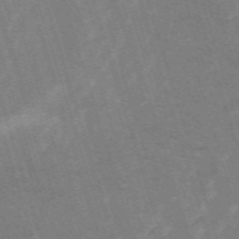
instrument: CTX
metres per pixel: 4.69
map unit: HNb
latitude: -53.7099
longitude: -42.5546
